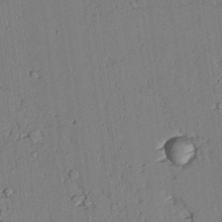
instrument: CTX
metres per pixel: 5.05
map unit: lAvf
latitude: 25.4237
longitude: -112.2900
